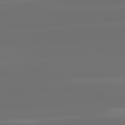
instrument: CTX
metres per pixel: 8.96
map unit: lApd
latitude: 82.2900
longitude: -167.9906
